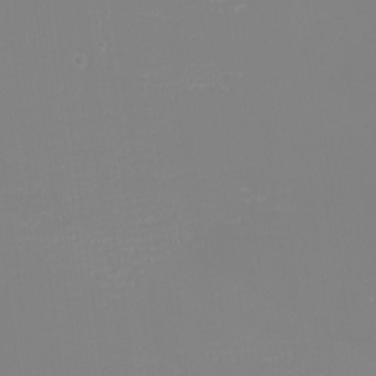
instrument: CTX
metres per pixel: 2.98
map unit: eHh
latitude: -6.3117
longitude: -82.7813
